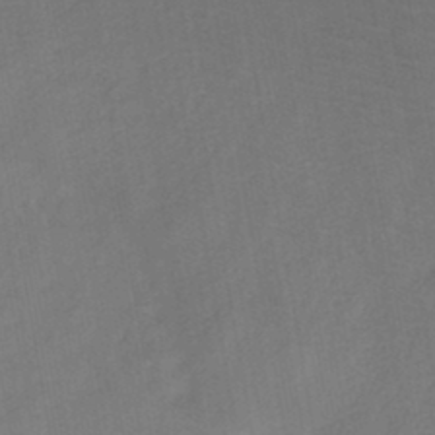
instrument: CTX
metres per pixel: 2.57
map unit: HNb
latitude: -44.4062
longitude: -39.6883
